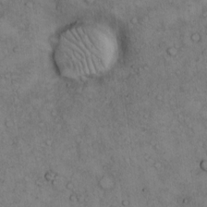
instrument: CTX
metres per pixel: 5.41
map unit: Hto
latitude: 11.9528
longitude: -58.6113
